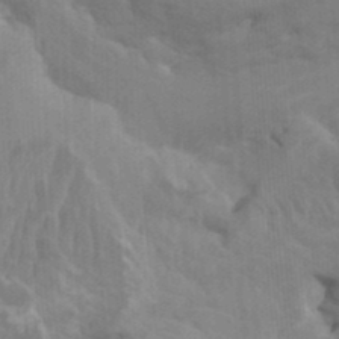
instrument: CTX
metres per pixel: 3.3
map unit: HNhu
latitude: 4.2145
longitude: -2.6868
